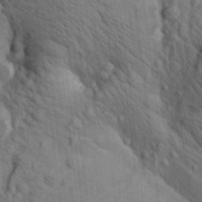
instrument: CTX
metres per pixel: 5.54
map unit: lAa
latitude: 22.2145
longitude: -138.6679
